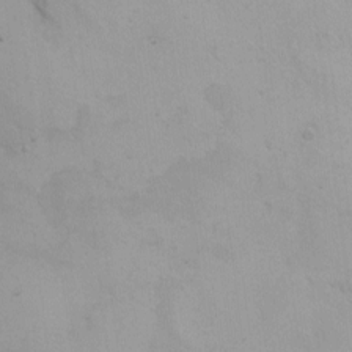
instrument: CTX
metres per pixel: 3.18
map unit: Nhe
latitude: -2.5006
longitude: -58.8191
